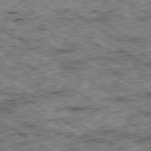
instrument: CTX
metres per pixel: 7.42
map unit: Ap
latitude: -80.2551
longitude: -49.5560
